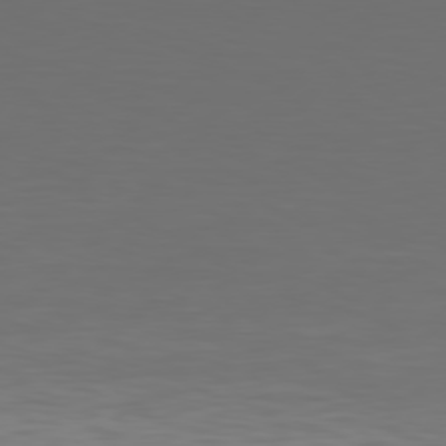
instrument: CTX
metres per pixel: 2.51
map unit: Hpe
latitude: 77.7638
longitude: -122.9514
